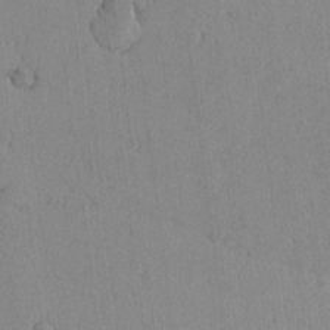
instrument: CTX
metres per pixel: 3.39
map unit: lAvf
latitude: -6.0661
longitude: -114.7624
